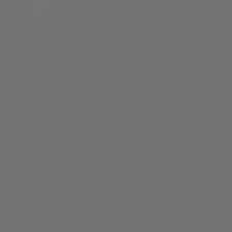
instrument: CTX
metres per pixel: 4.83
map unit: Hpe
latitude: -73.6533
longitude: 5.0675
